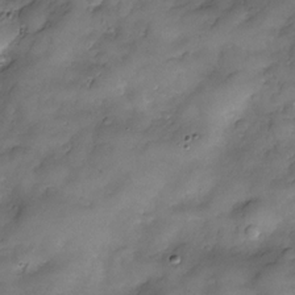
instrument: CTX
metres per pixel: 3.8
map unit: Nve
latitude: -26.1038
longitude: -148.8758
